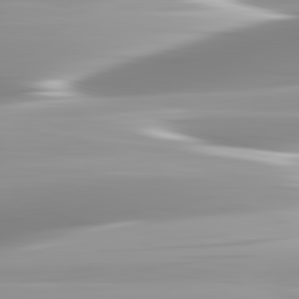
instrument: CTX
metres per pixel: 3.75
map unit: lApd
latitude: 82.8757
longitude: -139.1214
